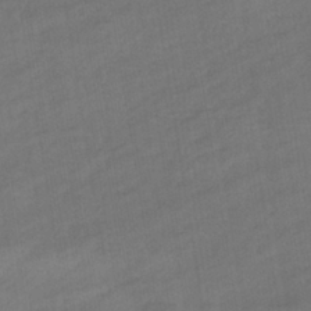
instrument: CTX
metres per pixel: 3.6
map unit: eHb
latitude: -36.6329
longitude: 79.4076
